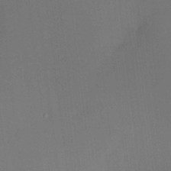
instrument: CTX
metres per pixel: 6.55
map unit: HNhu
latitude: 7.0269
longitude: 3.4076
